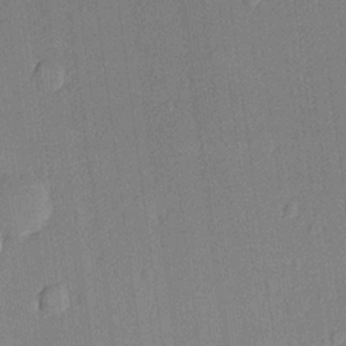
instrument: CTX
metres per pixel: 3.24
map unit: lHvf
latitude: 21.2726
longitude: 144.5385
